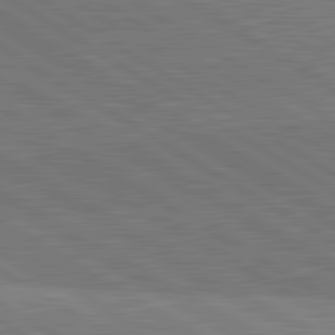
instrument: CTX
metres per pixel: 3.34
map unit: lApd
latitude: 81.9717
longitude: 140.0661
